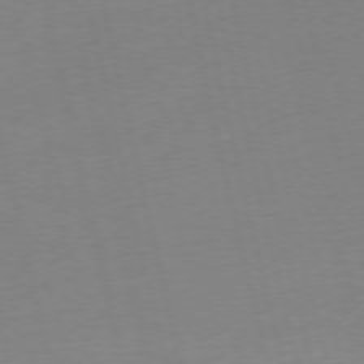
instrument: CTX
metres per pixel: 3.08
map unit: Ap
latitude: -74.9542
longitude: -74.1956
